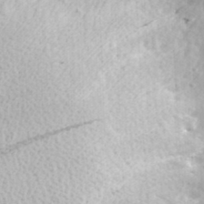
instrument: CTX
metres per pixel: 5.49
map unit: Hve
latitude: 23.7261
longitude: -97.3104
